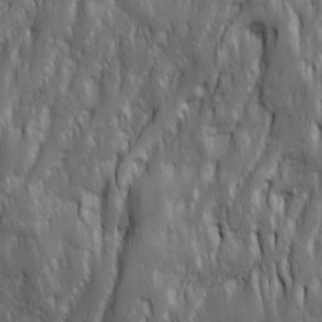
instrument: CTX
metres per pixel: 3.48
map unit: Ave
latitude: 15.9339
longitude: -134.4412
